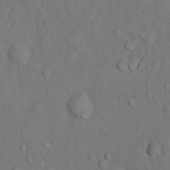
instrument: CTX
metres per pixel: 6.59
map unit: Nhu
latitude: 9.8017
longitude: -26.0633
